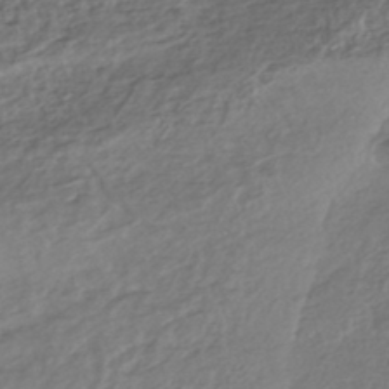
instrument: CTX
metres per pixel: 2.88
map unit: HNhu
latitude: -44.3684
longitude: 95.4454
